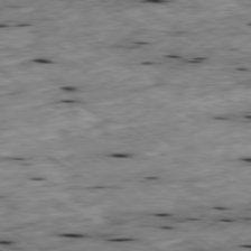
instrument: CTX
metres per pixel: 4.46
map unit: Ap
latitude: -79.6910
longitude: -90.3845
